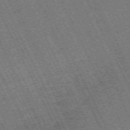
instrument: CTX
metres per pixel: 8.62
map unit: Hpe
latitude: -71.2187
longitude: 10.0850
